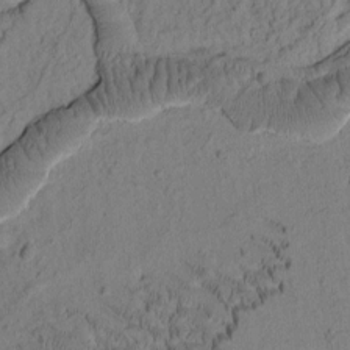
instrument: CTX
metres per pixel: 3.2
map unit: Htu
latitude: -2.1416
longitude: 172.0850
